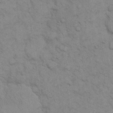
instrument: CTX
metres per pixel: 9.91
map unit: eHh
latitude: 15.5560
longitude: -66.4412
